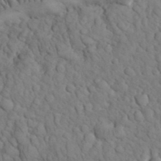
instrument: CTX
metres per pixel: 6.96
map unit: eHh
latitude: 32.8380
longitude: -66.7246
